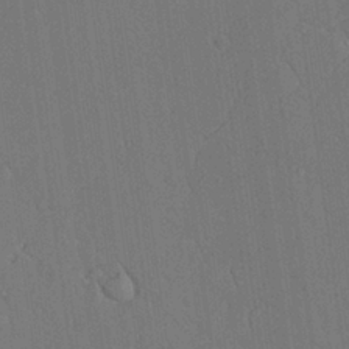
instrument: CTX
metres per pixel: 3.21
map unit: Aa
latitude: 26.3467
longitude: -137.7828
